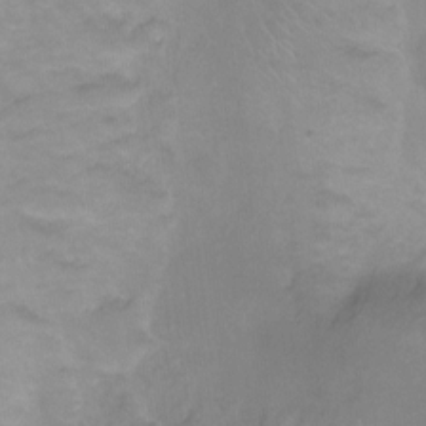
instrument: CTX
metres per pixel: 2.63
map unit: Nhu
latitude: -11.6722
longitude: -40.6112
